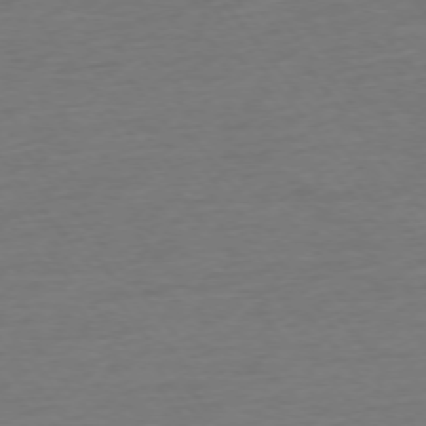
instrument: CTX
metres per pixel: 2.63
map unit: Ap
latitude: -75.0298
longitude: -71.0080
